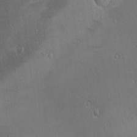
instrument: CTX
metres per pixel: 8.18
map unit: Ave
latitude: 22.4034
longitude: -136.3468
